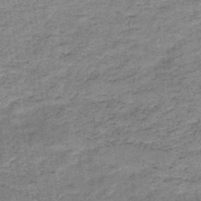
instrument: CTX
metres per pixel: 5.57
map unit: HNb
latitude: -48.0283
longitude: -38.5357
